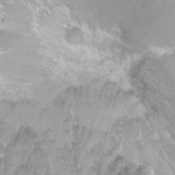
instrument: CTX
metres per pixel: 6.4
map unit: Nhu
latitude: -8.5196
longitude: -73.4993
